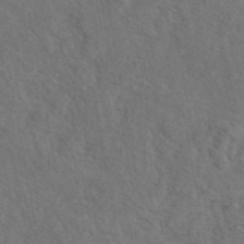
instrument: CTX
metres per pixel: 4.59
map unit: eAb
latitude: 43.4993
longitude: 110.7274
